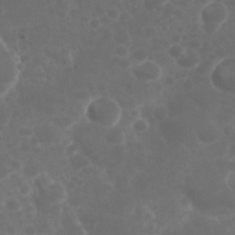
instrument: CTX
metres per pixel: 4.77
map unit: Nhu
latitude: 28.8569
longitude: -57.1592
